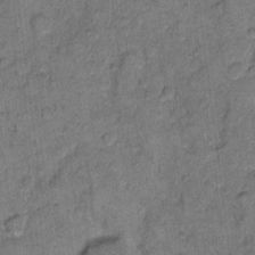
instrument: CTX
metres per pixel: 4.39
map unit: eHh
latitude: 10.9325
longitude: -63.4994
